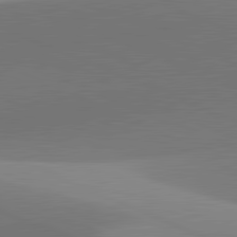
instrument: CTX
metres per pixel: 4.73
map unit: lApd
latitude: 81.8961
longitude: 143.1053
